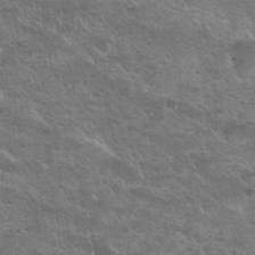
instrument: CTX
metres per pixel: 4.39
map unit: Hto
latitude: 24.6679
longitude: -50.3278
